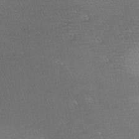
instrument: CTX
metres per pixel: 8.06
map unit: Hve
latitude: 2.7057
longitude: -122.2522
